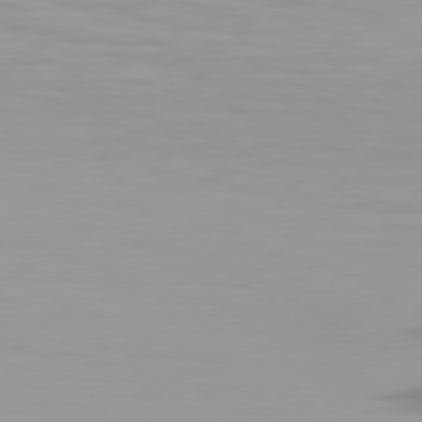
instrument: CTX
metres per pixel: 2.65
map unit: Hpe
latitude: 75.8394
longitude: -128.2333
